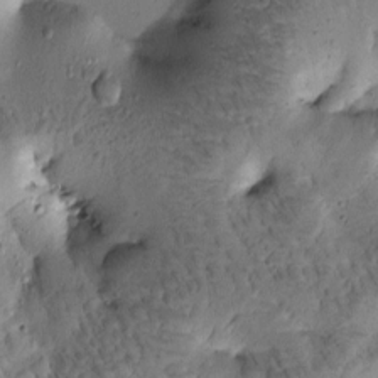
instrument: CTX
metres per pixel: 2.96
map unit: Htu
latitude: -1.3888
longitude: 170.9353
